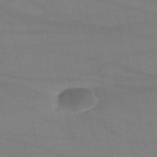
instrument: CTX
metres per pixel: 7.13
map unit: HNb
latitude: -54.0850
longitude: -37.6883
